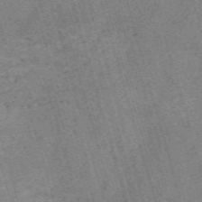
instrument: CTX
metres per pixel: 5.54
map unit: Nve
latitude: -59.7855
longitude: 64.2362
